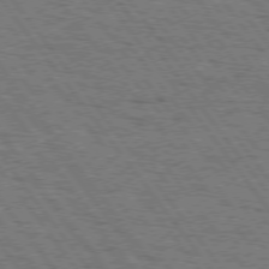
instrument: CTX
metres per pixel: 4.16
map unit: Hpe
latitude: 74.5924
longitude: -135.1403
